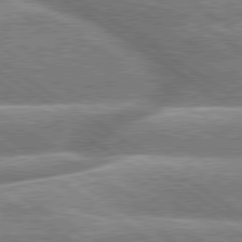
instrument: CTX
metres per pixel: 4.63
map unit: lApd
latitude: 79.8017
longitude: -159.5182
